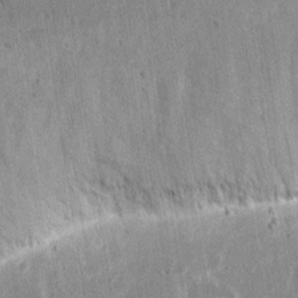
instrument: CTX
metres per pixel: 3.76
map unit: eHh
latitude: 16.1767
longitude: -71.4048
